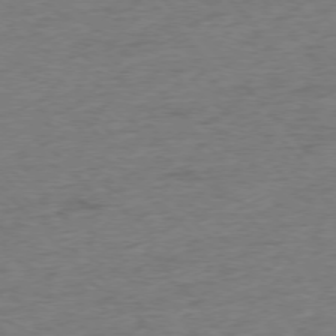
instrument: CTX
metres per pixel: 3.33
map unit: Hpe
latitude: -76.6141
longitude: -11.5371
